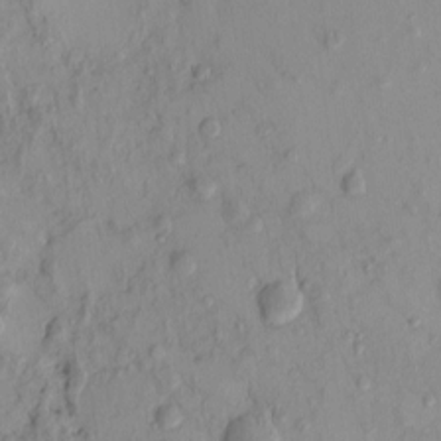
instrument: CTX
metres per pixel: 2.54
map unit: eHh
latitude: -0.1606
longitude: 15.1998
